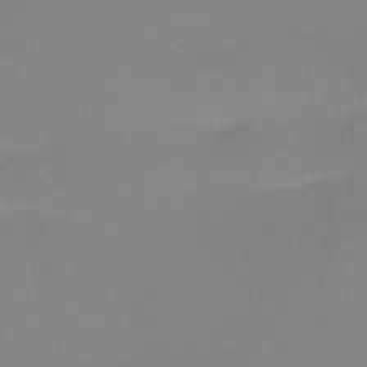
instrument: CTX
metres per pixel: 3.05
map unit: HNb
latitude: -46.2550
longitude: -40.8380
